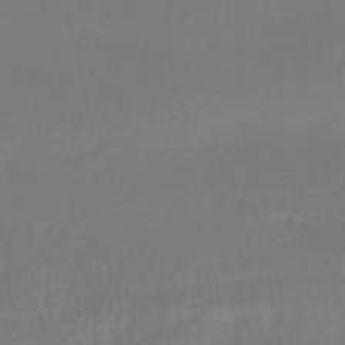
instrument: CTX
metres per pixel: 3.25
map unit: HNhu
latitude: -45.0109
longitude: 96.8219
